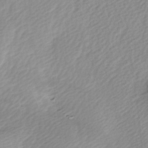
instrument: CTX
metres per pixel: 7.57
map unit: lAa
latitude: -5.1431
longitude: -121.1215
